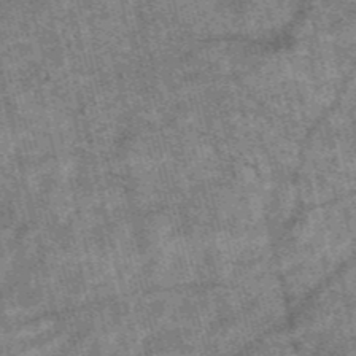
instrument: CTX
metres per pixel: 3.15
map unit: HNb
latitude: -53.8233
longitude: -42.9892
